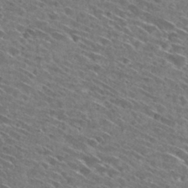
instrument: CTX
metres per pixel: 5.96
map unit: Hto
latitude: 29.5560
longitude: -44.9702
